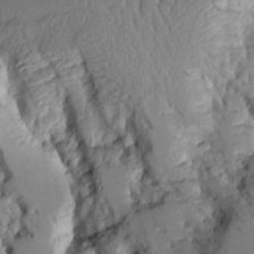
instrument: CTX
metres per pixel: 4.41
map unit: Aa
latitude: 10.0255
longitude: -126.4790
